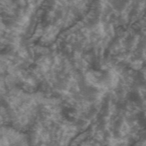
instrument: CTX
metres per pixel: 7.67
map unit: eHh
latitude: 35.3481
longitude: -59.9150
